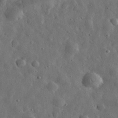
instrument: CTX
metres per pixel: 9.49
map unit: eHh
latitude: 31.9717
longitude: -74.6302
